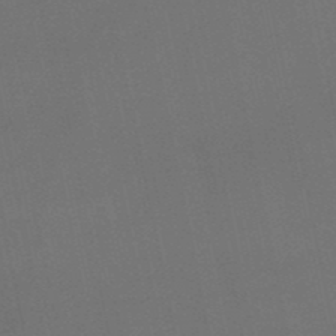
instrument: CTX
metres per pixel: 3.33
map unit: eHb
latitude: -50.9353
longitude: 69.6721
